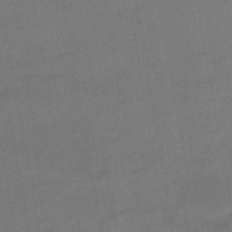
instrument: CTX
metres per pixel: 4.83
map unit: eHb
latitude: -43.4454
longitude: 88.2550
